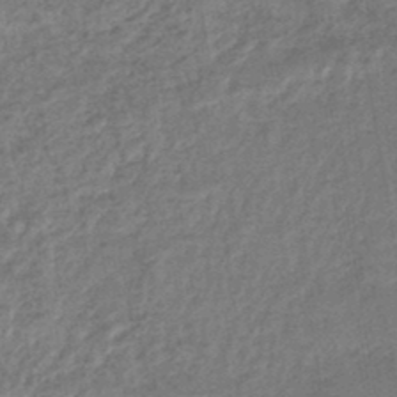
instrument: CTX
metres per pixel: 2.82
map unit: lHb
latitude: -44.4629
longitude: 64.5952
